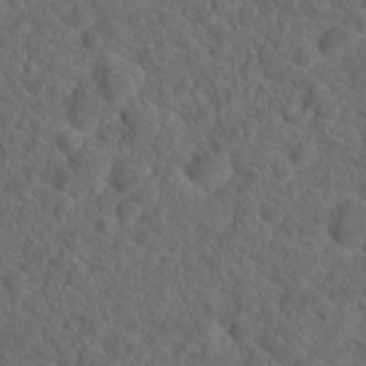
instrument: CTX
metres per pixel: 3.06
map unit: Hto
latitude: 19.3103
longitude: -39.5749
